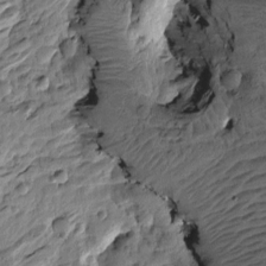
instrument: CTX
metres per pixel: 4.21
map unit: Htu
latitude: -4.2361
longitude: 179.7477
